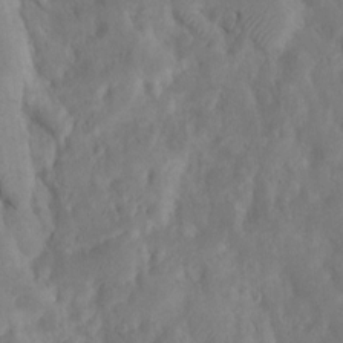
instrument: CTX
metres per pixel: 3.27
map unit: Htu
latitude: -6.8597
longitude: 145.0487
